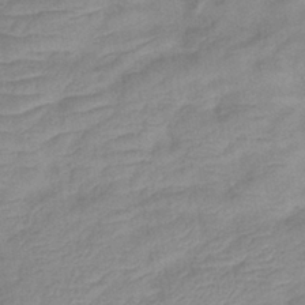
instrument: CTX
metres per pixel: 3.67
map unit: eHb
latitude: -40.2172
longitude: 79.3320
